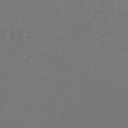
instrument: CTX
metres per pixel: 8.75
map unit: HNhu
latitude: -48.4440
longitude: 100.1227
